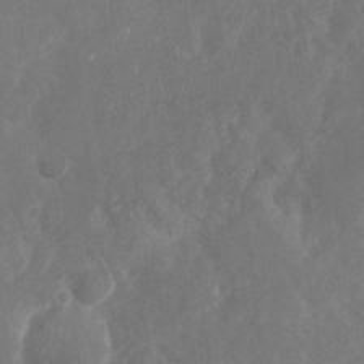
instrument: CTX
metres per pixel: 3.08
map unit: Nhu
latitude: -28.0850
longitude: -75.5371
